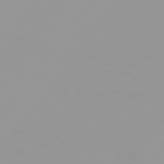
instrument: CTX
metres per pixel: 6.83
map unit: Hpe
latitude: 75.6883
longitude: -125.3292
